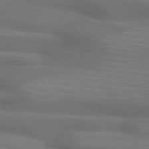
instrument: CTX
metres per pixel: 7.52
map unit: lApd
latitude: 72.1578
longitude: -50.0633
